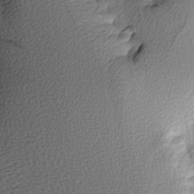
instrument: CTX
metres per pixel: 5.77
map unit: Aa
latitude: 8.2712
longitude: -141.1592
